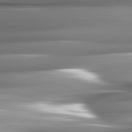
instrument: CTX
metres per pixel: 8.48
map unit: lApd
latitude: 82.3845
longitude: -141.7827
